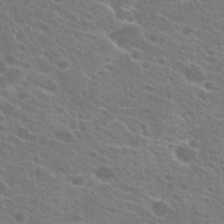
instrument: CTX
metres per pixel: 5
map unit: Hto
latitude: 23.4426
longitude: -39.1403
